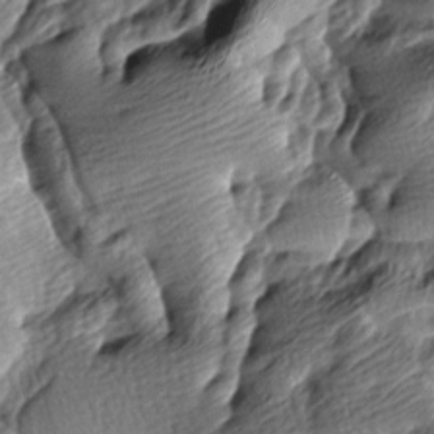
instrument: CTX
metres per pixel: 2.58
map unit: lAa
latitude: -9.1809
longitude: -126.2523
